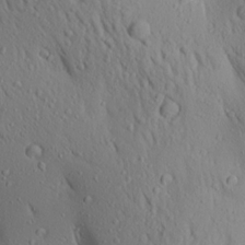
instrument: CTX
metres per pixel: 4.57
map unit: Aa
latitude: 17.5182
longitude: -147.5749
